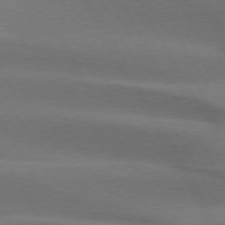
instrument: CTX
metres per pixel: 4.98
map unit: lApd
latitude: 74.3467
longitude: -65.3860
